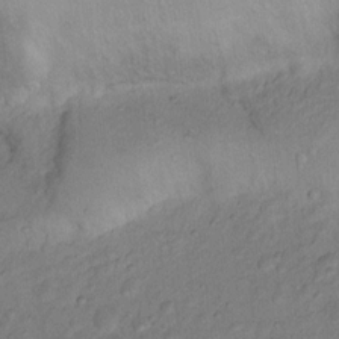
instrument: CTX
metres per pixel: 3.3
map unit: Nhu
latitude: 12.9325
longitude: -28.5923
